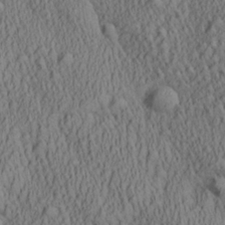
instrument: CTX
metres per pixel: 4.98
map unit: Aa
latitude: 27.4049
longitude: -137.3860
